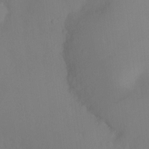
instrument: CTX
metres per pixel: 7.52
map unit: Ht
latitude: -9.0108
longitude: -38.1389
